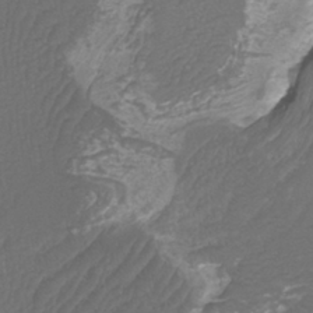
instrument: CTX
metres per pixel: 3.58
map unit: Htu
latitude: -10.4251
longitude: -74.1011
